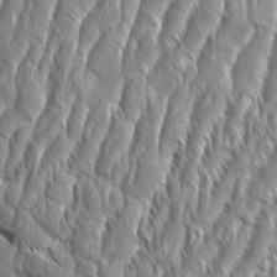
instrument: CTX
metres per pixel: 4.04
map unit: Aa
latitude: 8.7057
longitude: -132.2334
